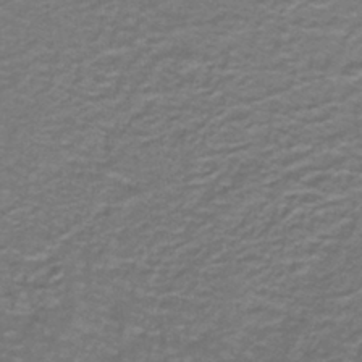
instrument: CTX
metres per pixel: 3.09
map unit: lHb
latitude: -42.6140
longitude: 55.3888
